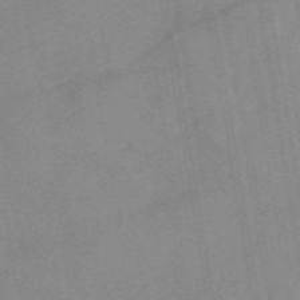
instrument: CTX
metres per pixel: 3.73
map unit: eAb
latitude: 48.8002
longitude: 110.8030
